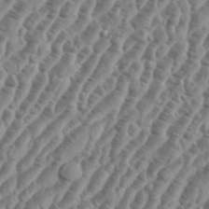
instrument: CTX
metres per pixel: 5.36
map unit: eHh
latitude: 36.3279
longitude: -135.9339
